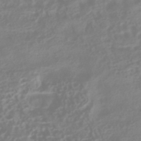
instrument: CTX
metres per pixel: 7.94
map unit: HNhu
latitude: -41.8233
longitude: 100.6329
